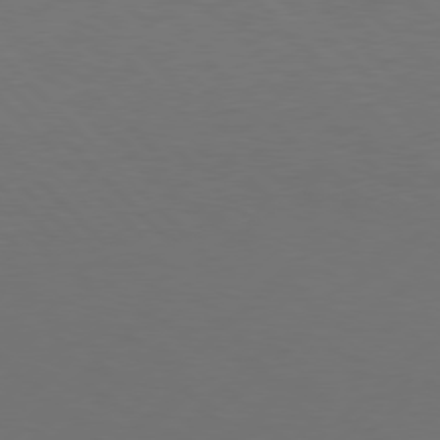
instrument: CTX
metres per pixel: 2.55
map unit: Hpe
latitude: 76.7813
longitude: -131.9906
